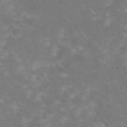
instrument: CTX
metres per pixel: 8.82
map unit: Nhu
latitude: 29.5182
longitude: -47.6694
